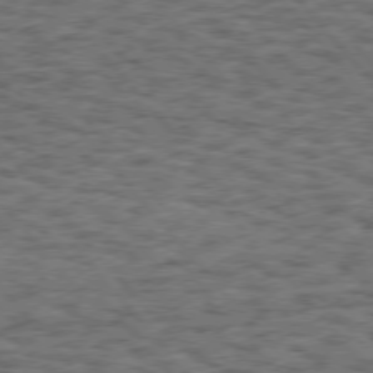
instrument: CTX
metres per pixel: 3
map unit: Hpe
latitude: 75.3293
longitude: -135.9150
